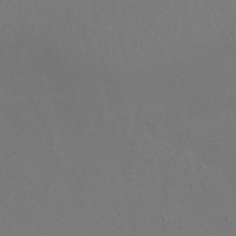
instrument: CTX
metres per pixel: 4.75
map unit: eHh
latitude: -7.4076
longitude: -75.4049
